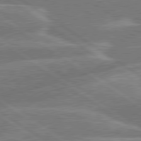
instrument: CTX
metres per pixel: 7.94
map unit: lApd
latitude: 79.9339
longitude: -129.8205
